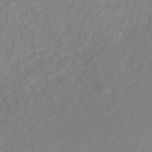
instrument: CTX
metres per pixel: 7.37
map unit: Nhe
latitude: -41.8233
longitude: -111.7639
